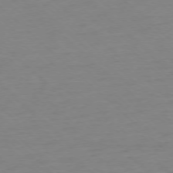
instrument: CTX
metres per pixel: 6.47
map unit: Ap
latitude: -76.4251
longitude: -77.8205
